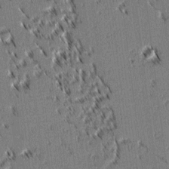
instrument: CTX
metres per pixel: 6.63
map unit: lAvf
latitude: 2.1389
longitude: -106.0444
